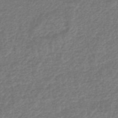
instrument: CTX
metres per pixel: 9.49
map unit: HNhu
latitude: -48.3873
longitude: 96.7085
